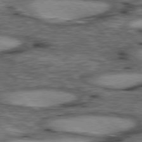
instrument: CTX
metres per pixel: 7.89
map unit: lApd
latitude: 77.1403
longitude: -50.1388
